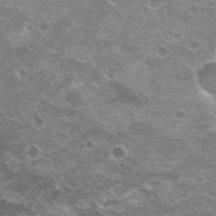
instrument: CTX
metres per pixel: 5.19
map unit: Hto
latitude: 20.2712
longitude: -31.8773
